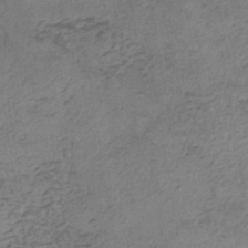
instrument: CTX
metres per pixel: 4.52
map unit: eHh
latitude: -42.4440
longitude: 119.6344
